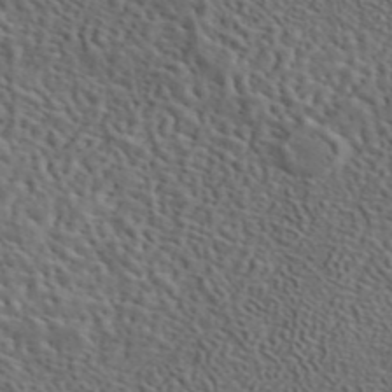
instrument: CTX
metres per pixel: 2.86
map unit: eAb
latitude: 43.9717
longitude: 112.3684
